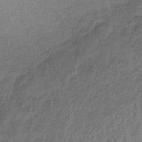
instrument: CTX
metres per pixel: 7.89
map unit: HNb
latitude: -33.4833
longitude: 62.7463
